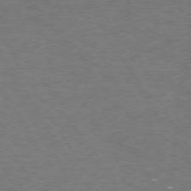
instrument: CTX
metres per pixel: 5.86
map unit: Hpe
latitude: 72.7625
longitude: -124.5734
